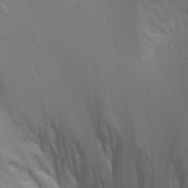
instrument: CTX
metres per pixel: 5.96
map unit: Aa
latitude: 15.6505
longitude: -142.5357
